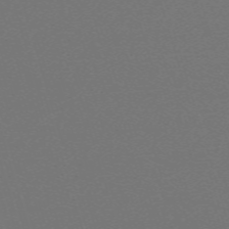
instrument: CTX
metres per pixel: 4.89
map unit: eHh
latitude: -63.4832
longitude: 52.1794
